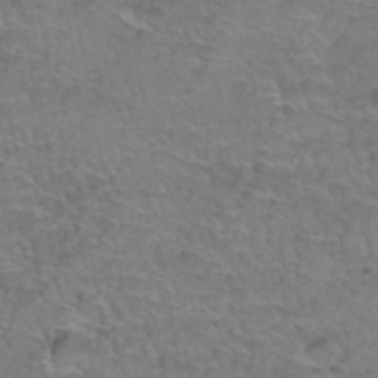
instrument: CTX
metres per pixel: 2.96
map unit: Hto
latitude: 37.1026
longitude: -42.3278
